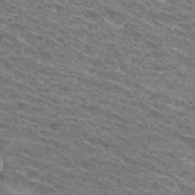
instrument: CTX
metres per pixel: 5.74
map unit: Hto
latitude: 31.2159
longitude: -46.6113
